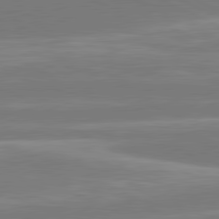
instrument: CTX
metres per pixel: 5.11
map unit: lApd
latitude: 81.3104
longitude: -135.2726
